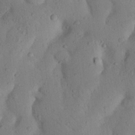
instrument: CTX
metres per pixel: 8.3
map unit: Nhu
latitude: 20.6113
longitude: -74.3089
